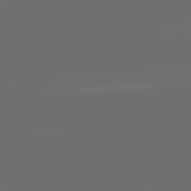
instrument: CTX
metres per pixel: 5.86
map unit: lApd
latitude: 82.1199
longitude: -164.0822
